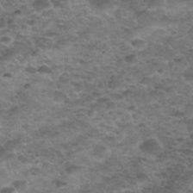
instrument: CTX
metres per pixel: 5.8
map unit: Nhu
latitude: 30.8569
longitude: -52.5357
